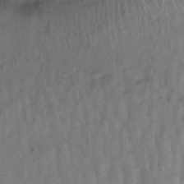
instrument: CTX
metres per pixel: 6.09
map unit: Ht
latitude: 5.4048
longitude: -30.3657
